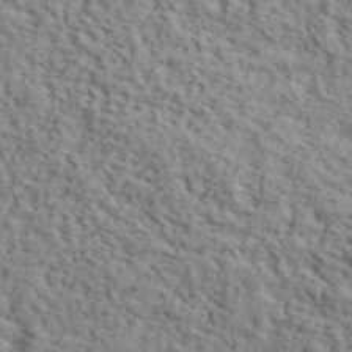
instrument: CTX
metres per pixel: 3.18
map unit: lHvf
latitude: 39.2537
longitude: -87.8205
